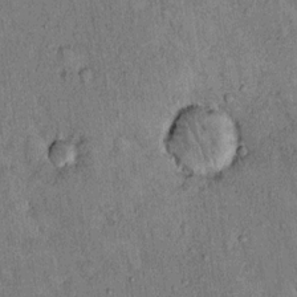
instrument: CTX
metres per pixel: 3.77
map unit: Hto
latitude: 13.9528
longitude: -58.9325
